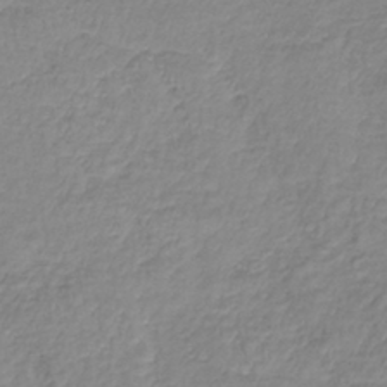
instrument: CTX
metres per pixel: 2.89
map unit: lHb
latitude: -41.0675
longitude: 72.0472
